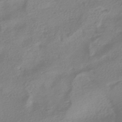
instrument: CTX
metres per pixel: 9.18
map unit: HNhu
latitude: -41.5399
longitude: 92.1039
